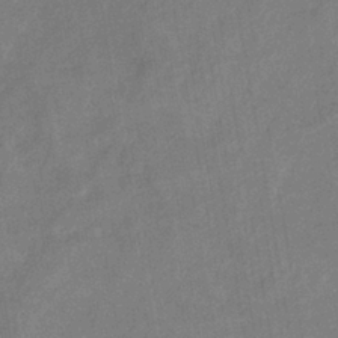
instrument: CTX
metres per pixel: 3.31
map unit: eHb
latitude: -34.1795
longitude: 74.4251
